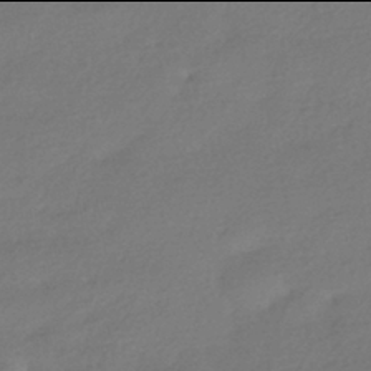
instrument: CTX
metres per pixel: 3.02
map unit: HNhu
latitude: -42.0094
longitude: 94.7463
